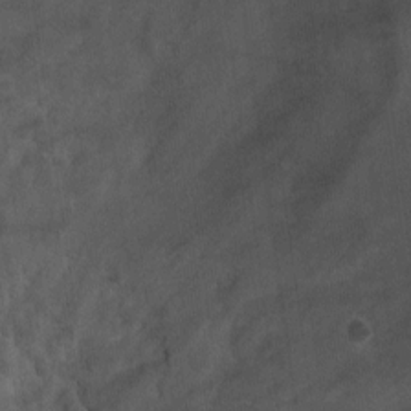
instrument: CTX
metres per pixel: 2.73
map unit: Ht
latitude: -0.5196
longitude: -17.5371
